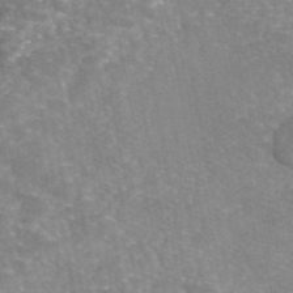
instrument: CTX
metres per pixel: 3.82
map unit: eAb
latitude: 45.7638
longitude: 105.5021
